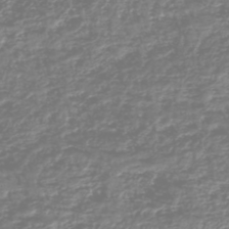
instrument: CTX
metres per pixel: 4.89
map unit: HNhu
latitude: -46.9541
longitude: 29.1998
